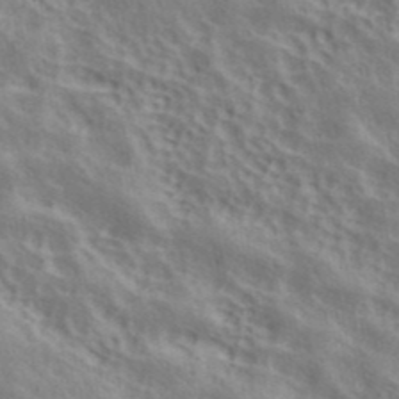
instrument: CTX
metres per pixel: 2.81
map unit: ANa
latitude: 42.4790
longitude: 49.8234
